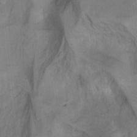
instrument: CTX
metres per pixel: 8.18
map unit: Hto
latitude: -7.4265
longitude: -50.5734
